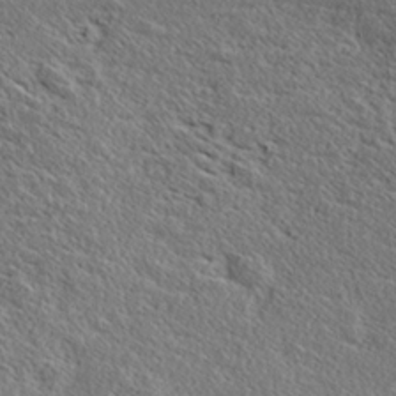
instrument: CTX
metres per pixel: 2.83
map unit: Ave
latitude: 17.2915
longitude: -138.2522
